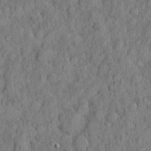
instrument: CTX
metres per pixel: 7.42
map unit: eHh
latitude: 7.3104
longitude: -75.6127
